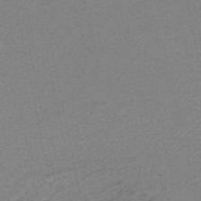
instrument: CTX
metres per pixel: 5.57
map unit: HNb
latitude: -48.6330
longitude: 59.8800
